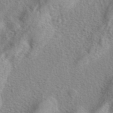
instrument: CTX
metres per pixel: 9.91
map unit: eAb
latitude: 41.1781
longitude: 104.8219
